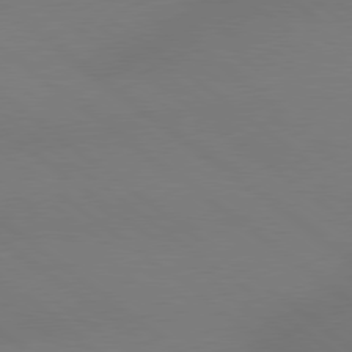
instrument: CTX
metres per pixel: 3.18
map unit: lApd
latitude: 79.0270
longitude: -150.8002
